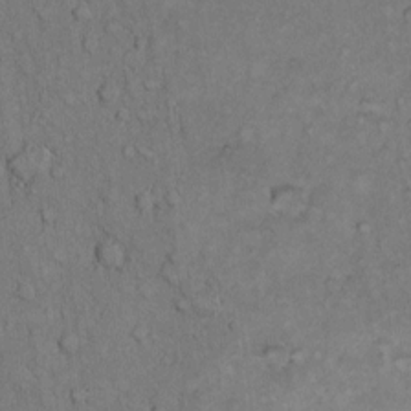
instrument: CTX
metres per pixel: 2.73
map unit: Hto
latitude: 10.4979
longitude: -60.5545
